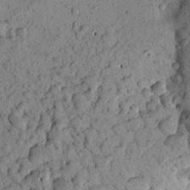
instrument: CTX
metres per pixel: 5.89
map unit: Aa
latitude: 22.8947
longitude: -148.2145
